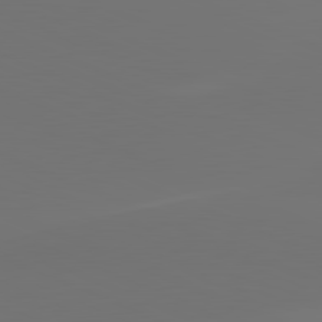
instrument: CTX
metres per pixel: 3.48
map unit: lApd
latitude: 81.7261
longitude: 147.2943
